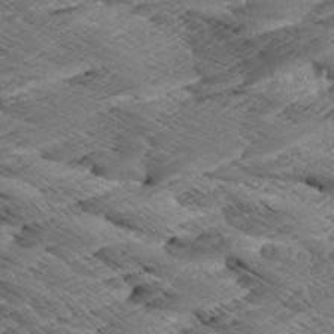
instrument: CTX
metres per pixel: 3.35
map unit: Aa
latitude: 8.5168
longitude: -134.4979
